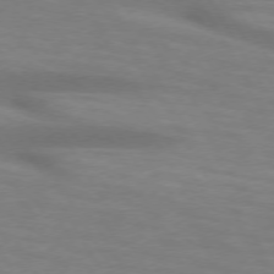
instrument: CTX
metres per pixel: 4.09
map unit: lApd
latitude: 73.8017
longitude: -52.9325
